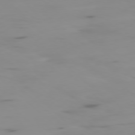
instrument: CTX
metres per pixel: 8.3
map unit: Ap
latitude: -78.2172
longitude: -64.8569
